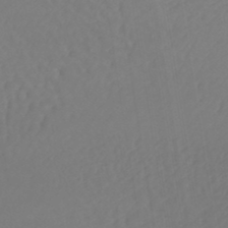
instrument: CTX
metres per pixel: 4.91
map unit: lHb
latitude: -43.1242
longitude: 66.9542
